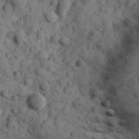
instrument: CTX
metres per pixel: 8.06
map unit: Hve
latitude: 24.6868
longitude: 147.1998
